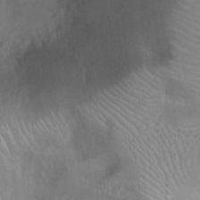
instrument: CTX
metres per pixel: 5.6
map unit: Ht
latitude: 3.2159
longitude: -26.7246
